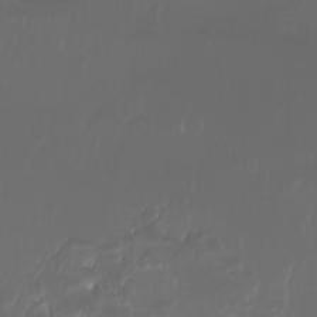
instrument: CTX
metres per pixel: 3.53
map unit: Nhu
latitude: -8.2550
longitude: -80.6113
